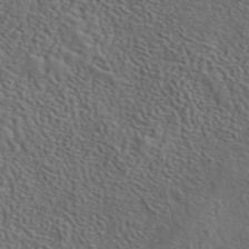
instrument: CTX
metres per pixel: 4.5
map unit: eAb
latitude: 43.9528
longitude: 112.7085
